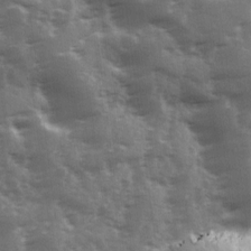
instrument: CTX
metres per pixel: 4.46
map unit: Ave
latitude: 12.4034
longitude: -102.9891
